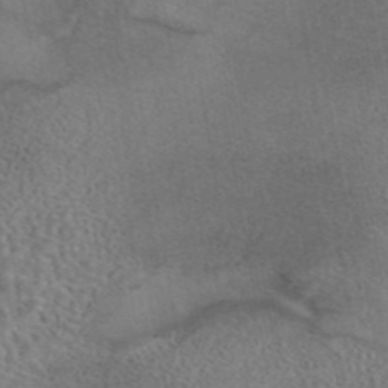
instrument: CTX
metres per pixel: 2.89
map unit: eAb
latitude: 43.2348
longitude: 103.7478
